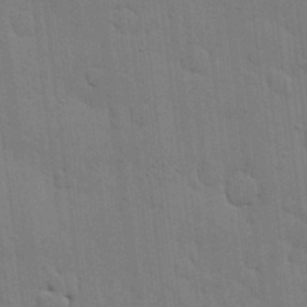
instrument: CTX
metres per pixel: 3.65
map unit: lHvf
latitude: 18.2711
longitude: -113.4993
